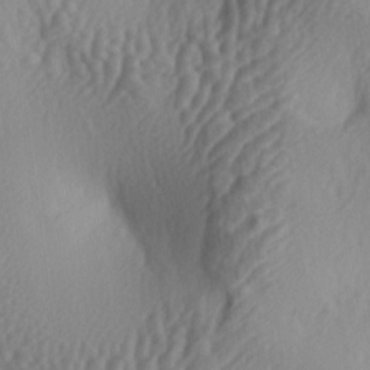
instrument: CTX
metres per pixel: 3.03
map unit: lAa
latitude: -5.2942
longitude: -123.4804
